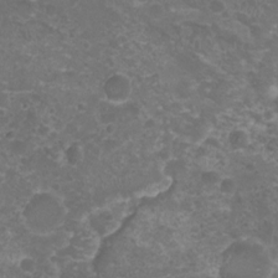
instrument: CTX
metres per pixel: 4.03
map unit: Nhu
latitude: 4.9136
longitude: -17.5938
